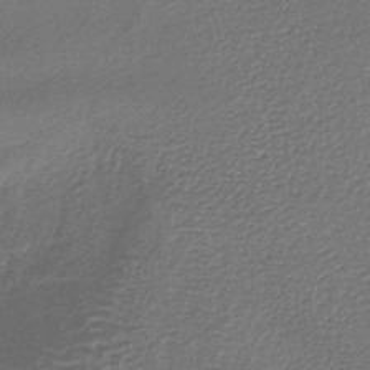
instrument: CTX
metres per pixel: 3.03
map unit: lHb
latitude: -36.0850
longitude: 59.5966
